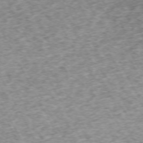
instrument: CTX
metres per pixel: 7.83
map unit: Hpe
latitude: -70.5952
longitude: 12.8030
